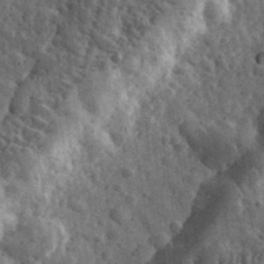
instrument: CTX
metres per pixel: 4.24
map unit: eHh
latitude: 34.1577
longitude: -79.9339
